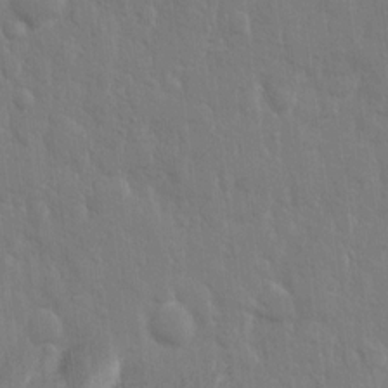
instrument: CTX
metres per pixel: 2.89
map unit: eHh
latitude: 12.5546
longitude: -70.3467
